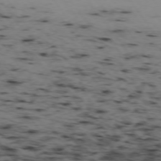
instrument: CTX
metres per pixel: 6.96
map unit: Hpe
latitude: -74.1795
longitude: 2.8974
